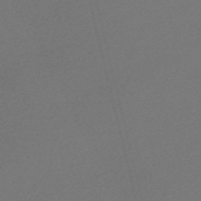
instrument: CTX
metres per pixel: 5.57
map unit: Nve
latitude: -56.7463
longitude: 61.9367
